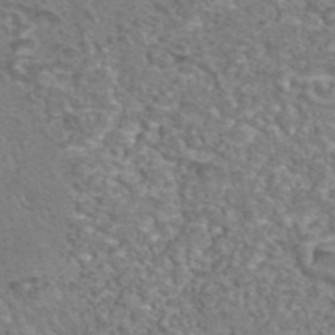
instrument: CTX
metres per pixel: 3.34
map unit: eAb
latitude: 44.0822
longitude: 105.1809
